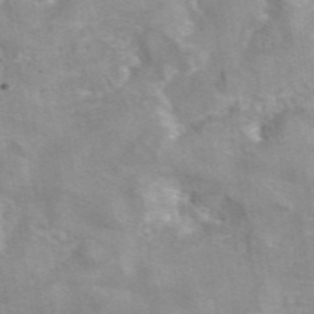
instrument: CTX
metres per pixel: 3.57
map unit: eAb
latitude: 44.7246
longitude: 109.4454
